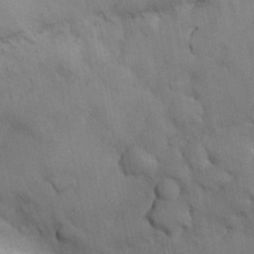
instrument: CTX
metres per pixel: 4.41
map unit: Nhu
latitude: 25.8961
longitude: -72.0444
